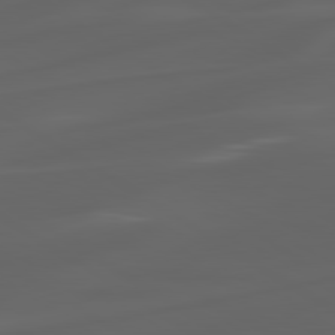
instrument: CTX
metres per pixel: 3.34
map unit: lApd
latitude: 80.8191
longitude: -85.8017
